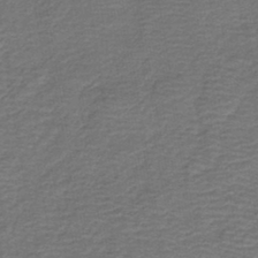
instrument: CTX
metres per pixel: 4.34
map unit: HNb
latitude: -42.4062
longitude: 50.9164
